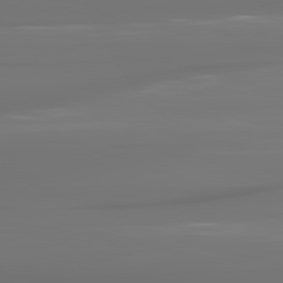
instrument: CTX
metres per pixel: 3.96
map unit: lApd
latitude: 81.8205
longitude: -144.5357
